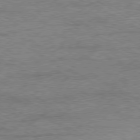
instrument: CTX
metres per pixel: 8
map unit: Ap
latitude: -80.0850
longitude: -86.5546
